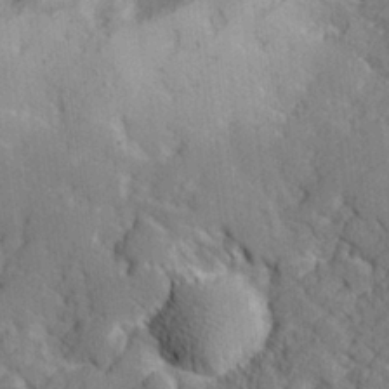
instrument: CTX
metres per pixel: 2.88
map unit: lHvf
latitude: 26.1578
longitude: 142.8596
